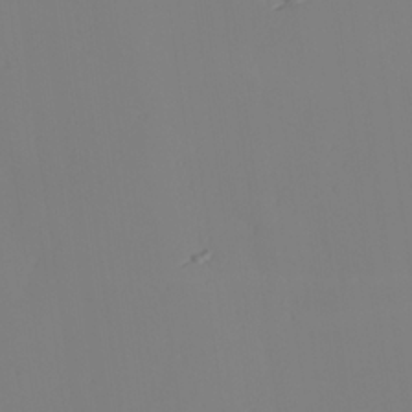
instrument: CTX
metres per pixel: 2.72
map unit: lAvf
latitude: 26.1389
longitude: -111.2726
